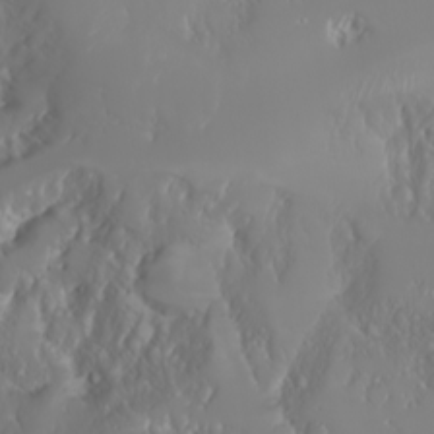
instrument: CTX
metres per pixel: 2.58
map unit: Nhu
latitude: -6.7274
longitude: -89.3482
